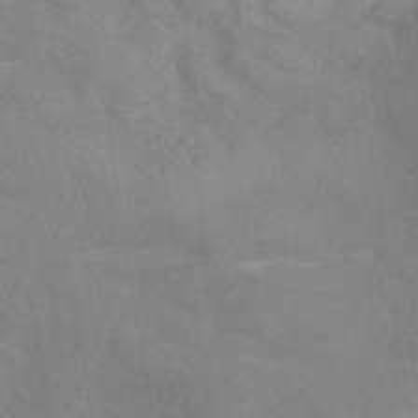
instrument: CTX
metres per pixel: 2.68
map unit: ANa
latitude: 36.3467
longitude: 13.1431
